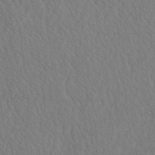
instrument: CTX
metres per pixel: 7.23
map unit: eHh
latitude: -3.4265
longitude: 15.8045
